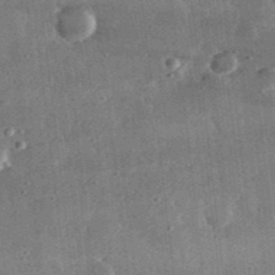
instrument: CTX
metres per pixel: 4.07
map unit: lHvf
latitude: 31.5371
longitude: -90.2334
